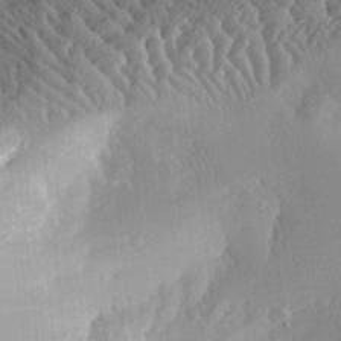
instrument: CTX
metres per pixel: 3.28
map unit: Aa
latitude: 28.8947
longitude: -132.8569
